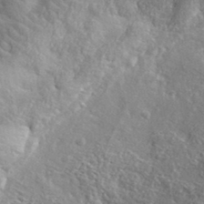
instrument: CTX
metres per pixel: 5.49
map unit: lHvf
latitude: 36.4790
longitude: -87.1403
